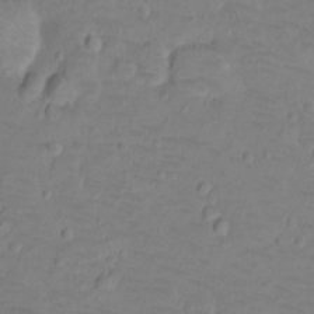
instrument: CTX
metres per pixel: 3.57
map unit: Ht
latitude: -9.1242
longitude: -36.1956
